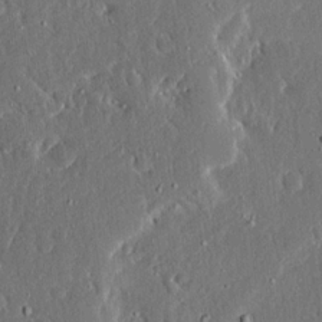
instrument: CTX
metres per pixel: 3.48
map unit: Ave
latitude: 15.6127
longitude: -139.1781
